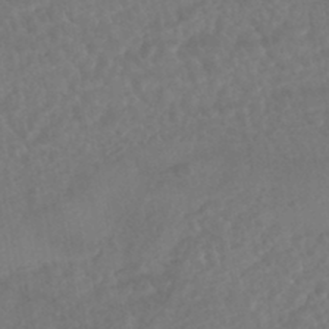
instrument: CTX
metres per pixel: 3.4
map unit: HNhu
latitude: -45.7289
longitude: 96.8219
